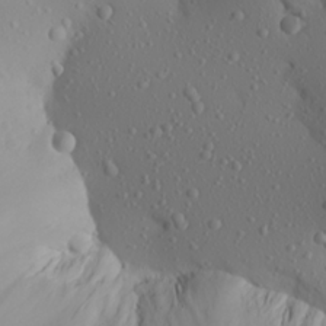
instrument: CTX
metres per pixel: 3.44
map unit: Aa
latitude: 23.0080
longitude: -146.1011
